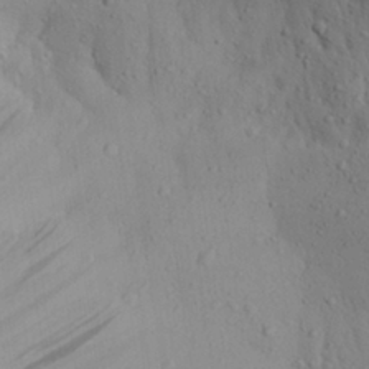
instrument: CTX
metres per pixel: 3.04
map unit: Aa
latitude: 28.3845
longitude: -132.3089
